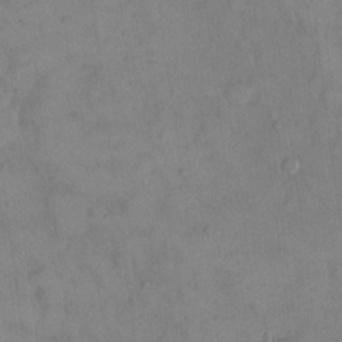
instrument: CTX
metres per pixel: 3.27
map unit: eHh
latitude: 16.2334
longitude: -66.7435
